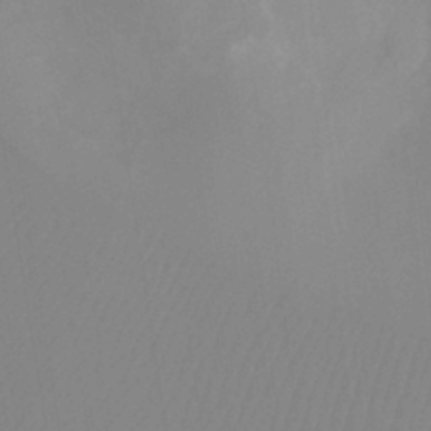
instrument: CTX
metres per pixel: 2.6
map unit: Ht
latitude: -8.3117
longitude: -31.3104
